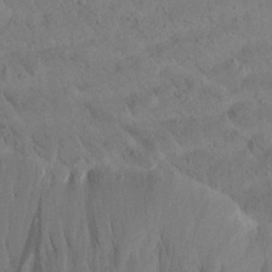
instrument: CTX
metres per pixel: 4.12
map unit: Htu
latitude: 2.2144
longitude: 179.3509
